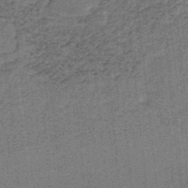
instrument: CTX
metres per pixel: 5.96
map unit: lHb
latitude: -38.1228
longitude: 57.7666
